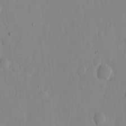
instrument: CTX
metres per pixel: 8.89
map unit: eHh
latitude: 12.0255
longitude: -69.4993
